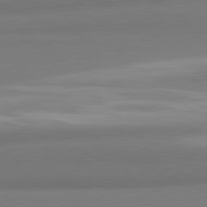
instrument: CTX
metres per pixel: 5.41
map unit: lApd
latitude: 82.1388
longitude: 172.0472
